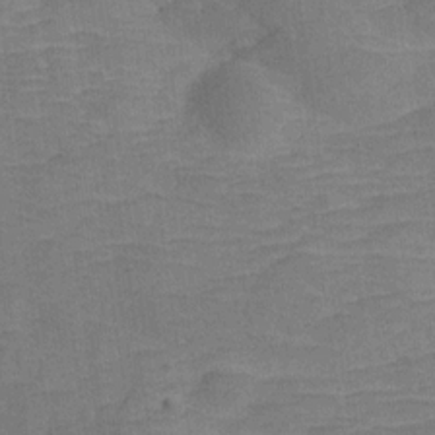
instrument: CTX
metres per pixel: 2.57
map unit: Hve
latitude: -27.8044
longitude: 91.8045
